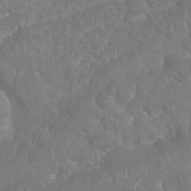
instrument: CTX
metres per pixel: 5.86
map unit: Nhu
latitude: 25.3670
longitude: -61.2726
